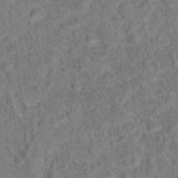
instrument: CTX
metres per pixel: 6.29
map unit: Hto
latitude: 15.9528
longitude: -41.7071
